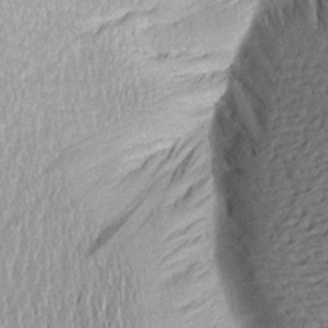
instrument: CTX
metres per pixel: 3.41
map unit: Aa
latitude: 19.4804
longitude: -145.3293
